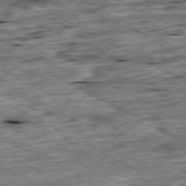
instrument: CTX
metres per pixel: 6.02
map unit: Ap
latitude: -80.5952
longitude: -87.6505
